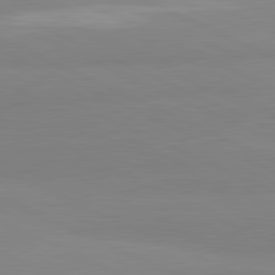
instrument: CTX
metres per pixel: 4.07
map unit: lApd
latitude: 81.8772
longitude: 179.4832
